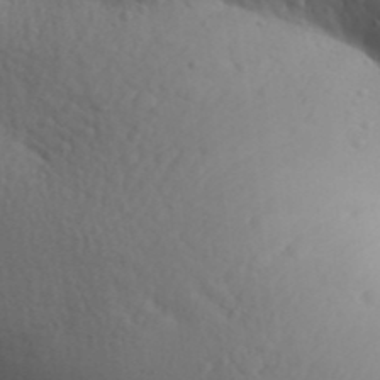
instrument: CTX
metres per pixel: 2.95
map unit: Aa
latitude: 30.8758
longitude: -146.2712
